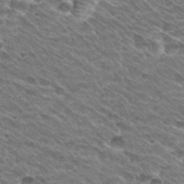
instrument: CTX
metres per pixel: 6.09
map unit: Hto
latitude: 30.6491
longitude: -42.9514
